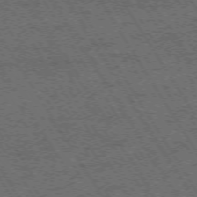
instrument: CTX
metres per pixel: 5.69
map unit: Hpe
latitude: -73.8611
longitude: 3.6532
